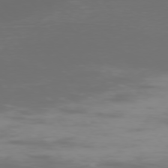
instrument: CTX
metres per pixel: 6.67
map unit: Ap
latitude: -76.5763
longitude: -74.1578
